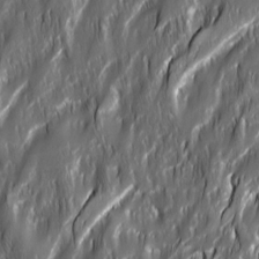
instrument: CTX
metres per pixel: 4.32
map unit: Ave
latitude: 15.4616
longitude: -135.1592
